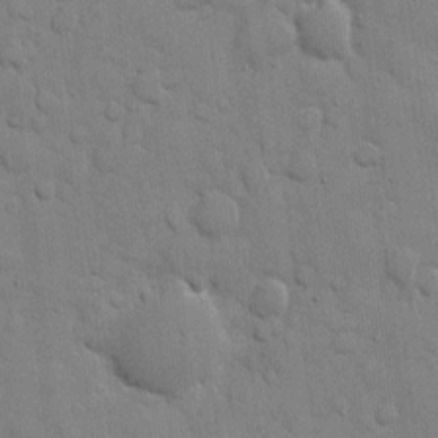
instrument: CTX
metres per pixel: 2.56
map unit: eHh
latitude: 10.0444
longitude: -66.9702
